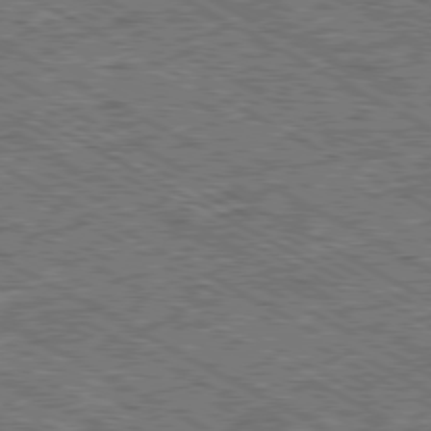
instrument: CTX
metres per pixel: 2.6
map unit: Ap
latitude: -80.2362
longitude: -78.8947
